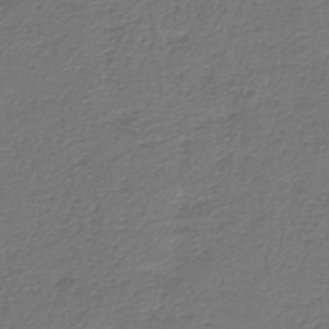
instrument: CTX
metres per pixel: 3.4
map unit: HNb
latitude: -43.4265
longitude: 50.3684
